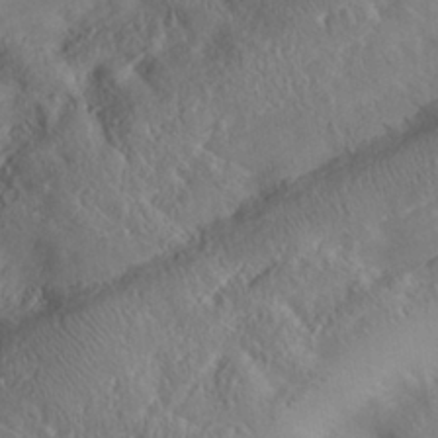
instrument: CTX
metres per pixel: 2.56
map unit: Nhe
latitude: -38.2173
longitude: -146.6491
